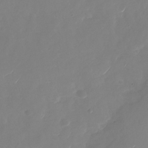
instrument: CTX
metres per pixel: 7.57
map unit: Nhu
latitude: -27.3131
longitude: -74.2334
